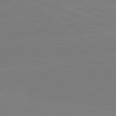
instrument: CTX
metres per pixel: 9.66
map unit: lApd
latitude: 82.2144
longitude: -157.1592
